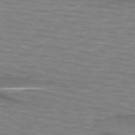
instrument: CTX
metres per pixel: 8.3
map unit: lApd
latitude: 74.2334
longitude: -51.7827
